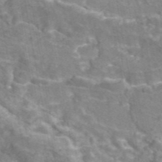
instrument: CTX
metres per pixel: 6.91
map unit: eAb
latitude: 44.6112
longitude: 106.8597
